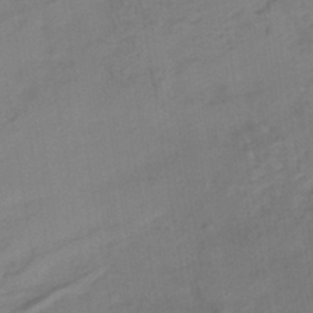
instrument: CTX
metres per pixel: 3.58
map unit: HNhu
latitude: -42.8030
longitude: 102.0094
